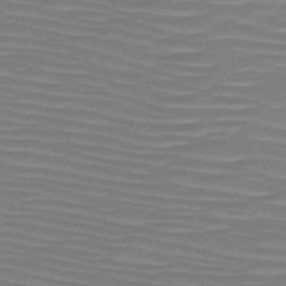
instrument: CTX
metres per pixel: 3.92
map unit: HNb
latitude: -47.0486
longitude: -43.6505
